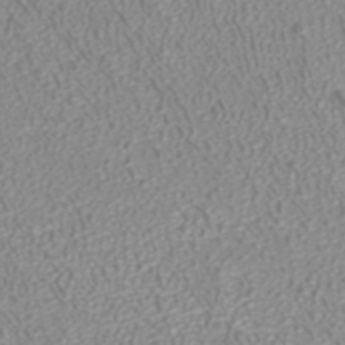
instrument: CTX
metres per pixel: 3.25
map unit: ANa
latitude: 40.7813
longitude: 25.8989
